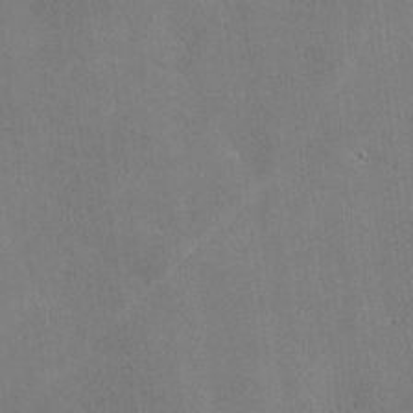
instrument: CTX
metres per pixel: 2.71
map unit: lHvf
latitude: -9.1809
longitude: -100.7246
